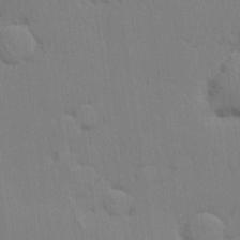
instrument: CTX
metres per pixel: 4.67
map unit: lHvf
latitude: 21.0081
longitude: 142.4251
